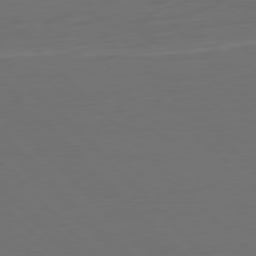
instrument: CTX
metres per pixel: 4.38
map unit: Ap
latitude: -79.7099
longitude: -55.5182
